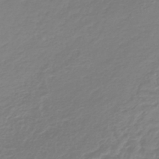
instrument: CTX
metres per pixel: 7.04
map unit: lHb
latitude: -41.5021
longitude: 67.4265
